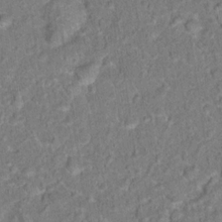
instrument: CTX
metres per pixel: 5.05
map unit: Hto
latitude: 14.7247
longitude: -38.4601
